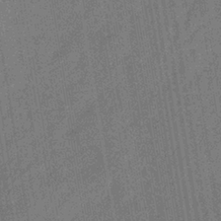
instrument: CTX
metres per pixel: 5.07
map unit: eHb
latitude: -34.7463
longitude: 80.8597
